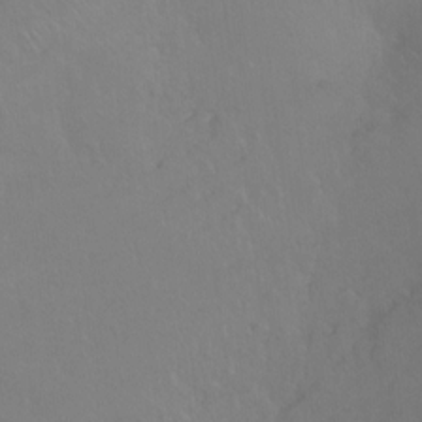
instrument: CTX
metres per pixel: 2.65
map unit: Ht
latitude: -7.8422
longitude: -37.2726
